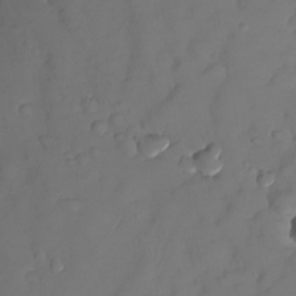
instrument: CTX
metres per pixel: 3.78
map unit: Nhu
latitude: -26.9163
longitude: -61.4993
